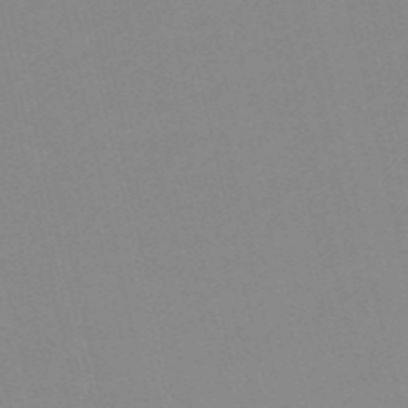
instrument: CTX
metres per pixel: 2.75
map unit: HNb
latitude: -53.1242
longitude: -36.5735
